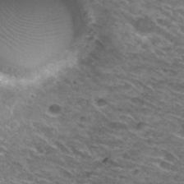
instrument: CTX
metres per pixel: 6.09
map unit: Hto
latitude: 30.4790
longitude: -47.9339
